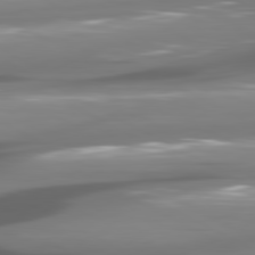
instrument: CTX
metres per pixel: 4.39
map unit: lApd
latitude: 80.7246
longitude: -145.0836
